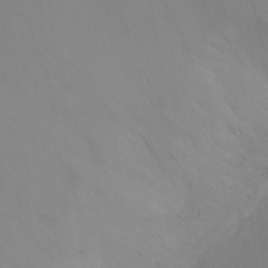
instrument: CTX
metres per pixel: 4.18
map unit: Ht
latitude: 1.1970
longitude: -20.6680
